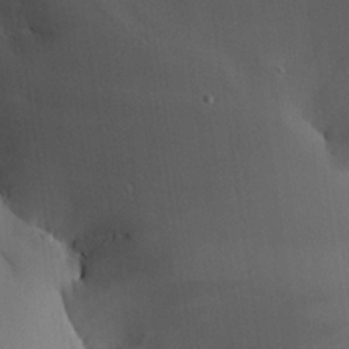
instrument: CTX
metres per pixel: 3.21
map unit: Aa
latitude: 26.9514
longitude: -131.1026
